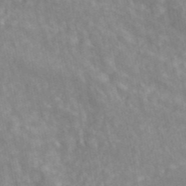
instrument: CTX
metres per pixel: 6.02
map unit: ANa
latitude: 46.5546
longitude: 27.1053
